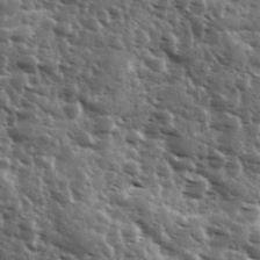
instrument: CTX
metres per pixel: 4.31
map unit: Ave
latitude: 11.2915
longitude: -102.9513
